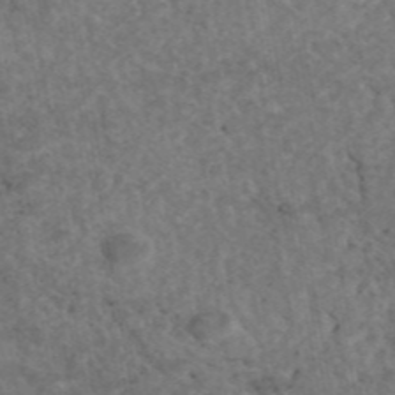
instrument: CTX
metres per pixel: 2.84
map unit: eAb
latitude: 45.0080
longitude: 115.5777
